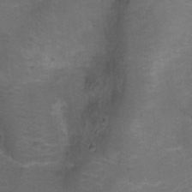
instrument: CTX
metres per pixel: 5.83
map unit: Hto
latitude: 4.7624
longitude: -32.3845
